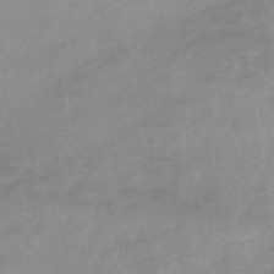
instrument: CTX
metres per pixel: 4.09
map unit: eHb
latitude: -44.3873
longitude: 84.8596
